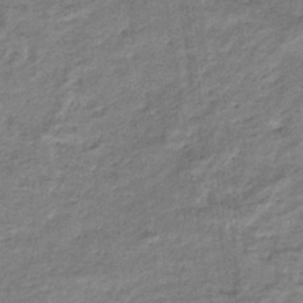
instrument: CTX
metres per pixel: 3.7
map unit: eHb
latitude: -36.9919
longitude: 77.5021
